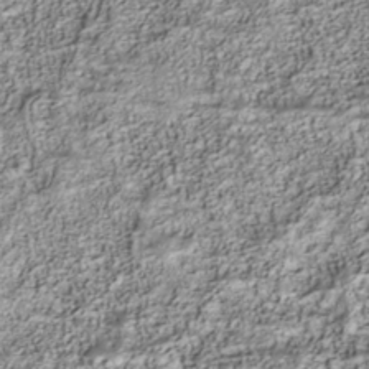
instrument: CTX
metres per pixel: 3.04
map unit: Nhu
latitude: -40.4251
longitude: -83.9528
